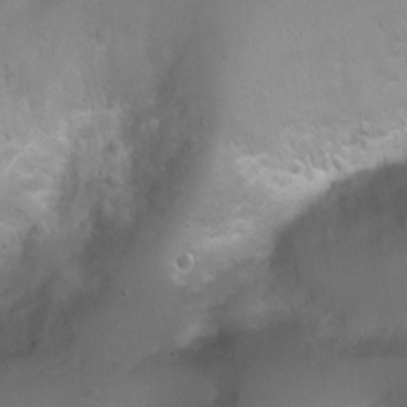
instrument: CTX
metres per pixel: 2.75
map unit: Ht
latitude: 4.6112
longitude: -21.0647
